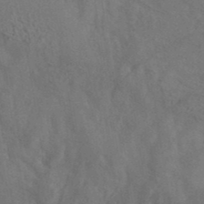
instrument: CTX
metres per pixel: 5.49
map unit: ANa
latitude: 40.2522
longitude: 29.4832
